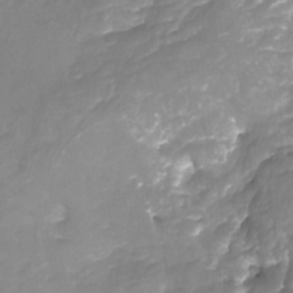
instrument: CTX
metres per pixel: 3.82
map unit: Nhu
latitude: -22.4062
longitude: -56.8191
